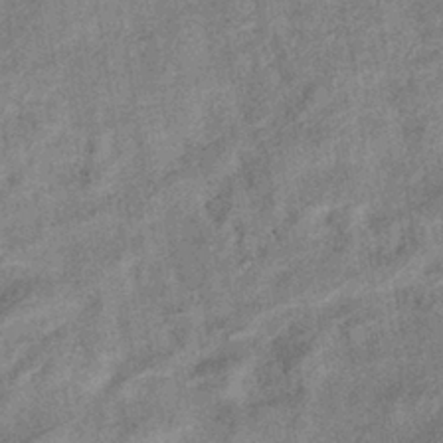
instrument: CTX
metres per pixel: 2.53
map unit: eHb
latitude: -38.1417
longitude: 77.7478
